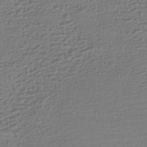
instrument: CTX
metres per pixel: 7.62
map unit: HNhu
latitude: -44.1984
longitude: 96.8219
